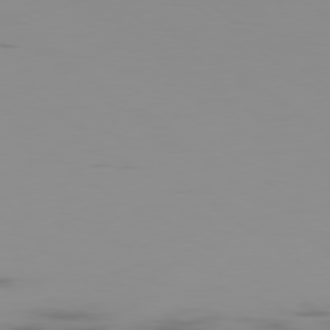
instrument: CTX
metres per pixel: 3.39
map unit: Ap
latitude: -79.5210
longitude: -70.4412
